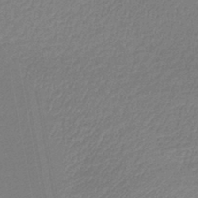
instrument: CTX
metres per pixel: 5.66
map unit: lHb
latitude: -43.8989
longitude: 61.0109
